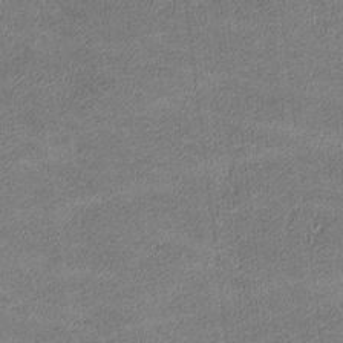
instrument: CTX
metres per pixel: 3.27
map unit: lHvf
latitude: -12.3117
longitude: -103.9528
